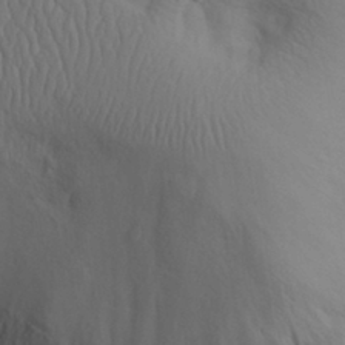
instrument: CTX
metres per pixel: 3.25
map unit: Aa
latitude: 30.7813
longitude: -143.6127
